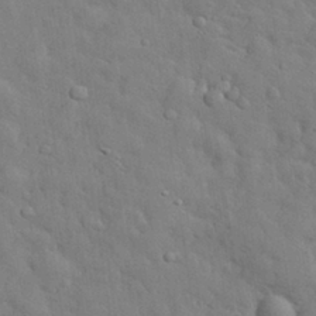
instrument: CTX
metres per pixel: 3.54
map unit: eHh
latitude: 29.6883
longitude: -75.9906
